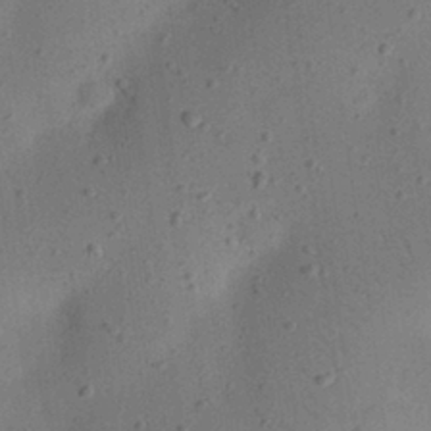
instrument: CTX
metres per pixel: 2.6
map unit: eHh
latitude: 24.6301
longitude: -70.3656
